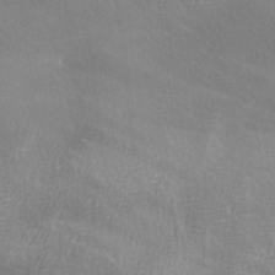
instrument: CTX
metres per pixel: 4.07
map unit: Ave
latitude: -7.2565
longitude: -122.7813
